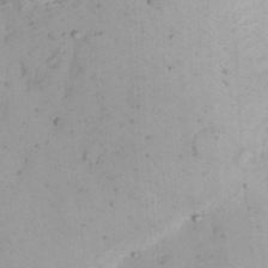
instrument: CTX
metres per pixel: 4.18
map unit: Nhu
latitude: 21.9339
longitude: -70.3467
